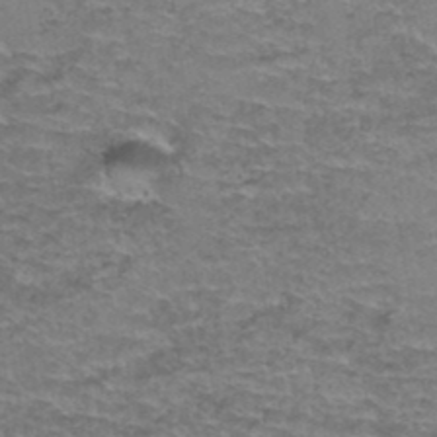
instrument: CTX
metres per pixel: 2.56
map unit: Hto
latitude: 37.3293
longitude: -42.7246
